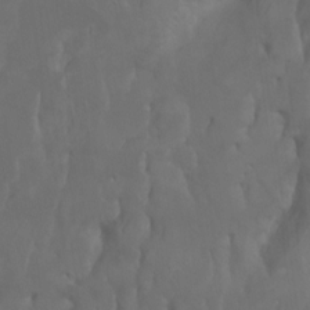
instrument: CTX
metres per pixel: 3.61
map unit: Htu
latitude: -7.0108
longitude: -66.3656
